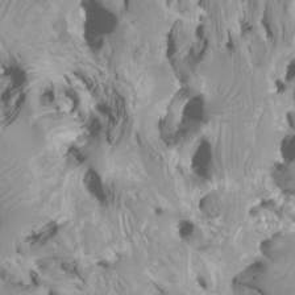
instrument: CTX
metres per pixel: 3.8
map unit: Nhu
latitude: -6.2361
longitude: -77.2159
